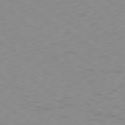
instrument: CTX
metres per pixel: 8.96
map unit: Ap
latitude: -79.6533
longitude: -72.6680
